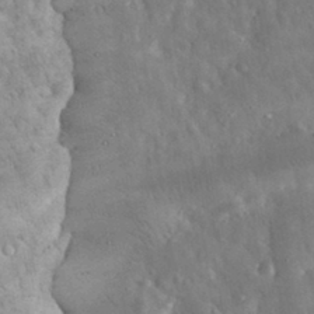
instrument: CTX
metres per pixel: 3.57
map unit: eHh
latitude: 32.1956
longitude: -69.8583
